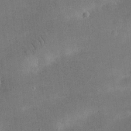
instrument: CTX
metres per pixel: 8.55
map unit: eHh
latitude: 25.3103
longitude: -68.2334
